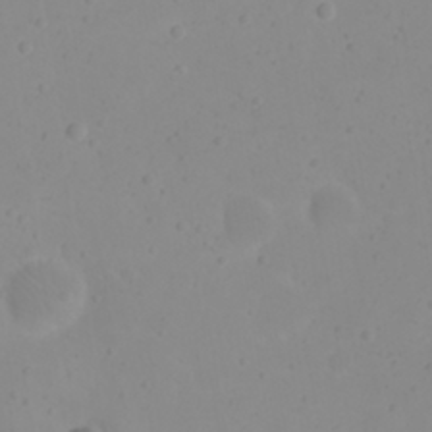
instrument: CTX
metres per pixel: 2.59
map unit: eHh
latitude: 21.0270
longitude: -64.6679
